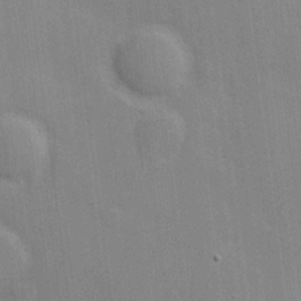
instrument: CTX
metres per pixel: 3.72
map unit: Hve
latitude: 17.8205
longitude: 151.2754
